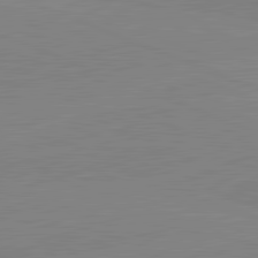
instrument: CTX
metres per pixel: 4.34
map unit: lApd
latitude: 82.0255
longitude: -157.0080
